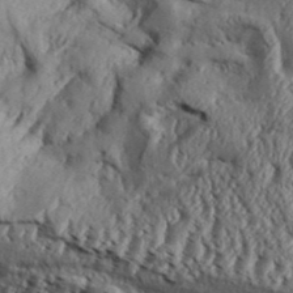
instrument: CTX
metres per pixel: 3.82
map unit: Aa
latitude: 32.9325
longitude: -136.5735
